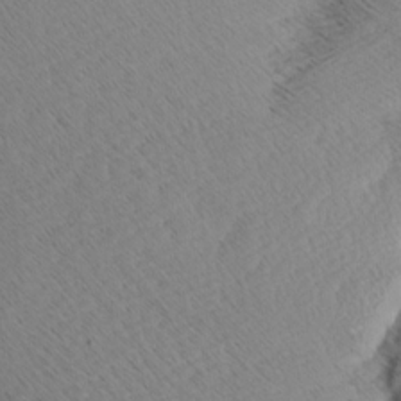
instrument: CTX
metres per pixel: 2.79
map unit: Aa
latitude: 8.0822
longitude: -140.2900
